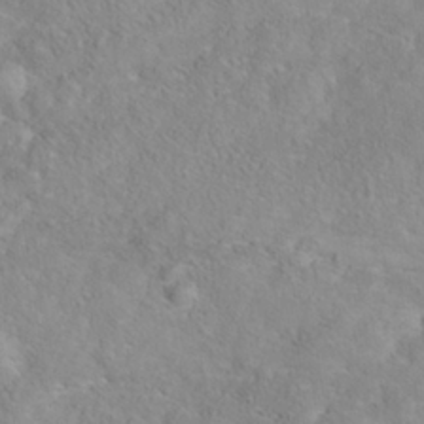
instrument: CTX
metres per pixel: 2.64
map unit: Nhe
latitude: -37.9367
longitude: 138.9353
